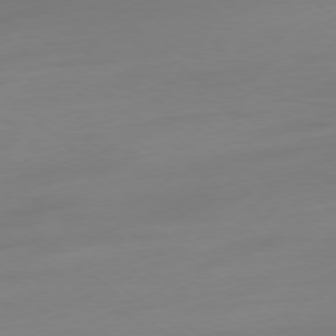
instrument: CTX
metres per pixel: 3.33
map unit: Ap
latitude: -78.3495
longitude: -67.2348
